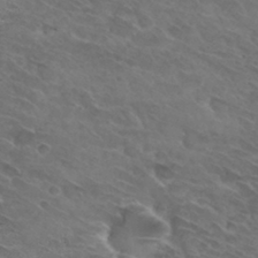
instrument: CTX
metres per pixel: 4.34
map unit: Hto
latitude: 32.3845
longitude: -44.3278
